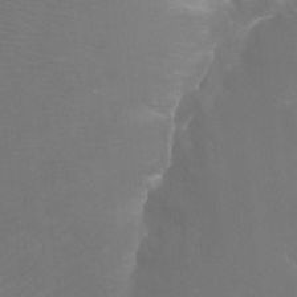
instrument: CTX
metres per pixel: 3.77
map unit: Htu
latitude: -7.3131
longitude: -32.9703
